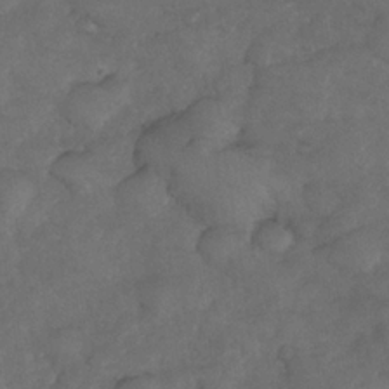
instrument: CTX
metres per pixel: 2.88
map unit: Nhe
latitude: -34.0094
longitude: -143.3671
